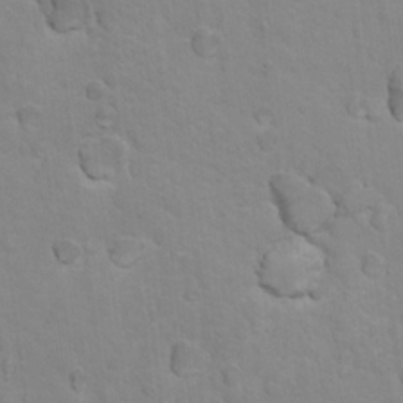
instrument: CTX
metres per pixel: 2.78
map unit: Nhu
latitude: 16.7057
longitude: -33.2537
